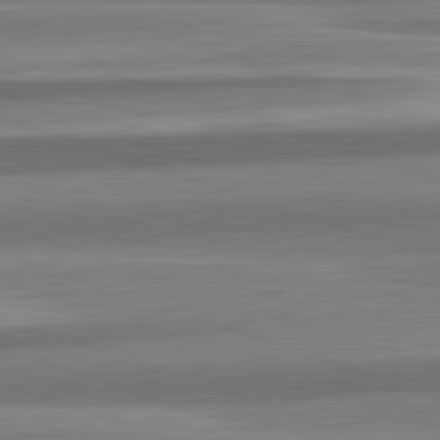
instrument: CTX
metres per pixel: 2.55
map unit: lApd
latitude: 82.5545
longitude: 179.2754
